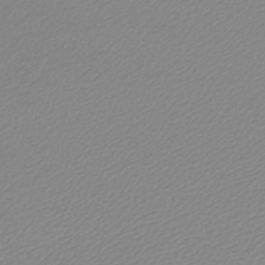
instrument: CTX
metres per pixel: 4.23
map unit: lHb
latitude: -44.3117
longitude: 64.9920
